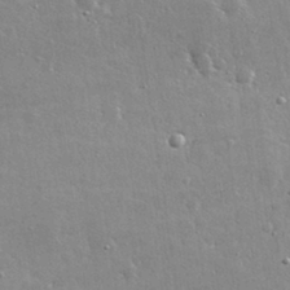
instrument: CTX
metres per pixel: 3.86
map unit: lHvf
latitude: 32.4223
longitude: -91.4237
